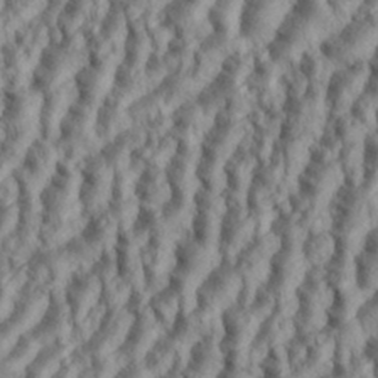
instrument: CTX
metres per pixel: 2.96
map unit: eHh
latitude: 35.4615
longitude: -138.2522
